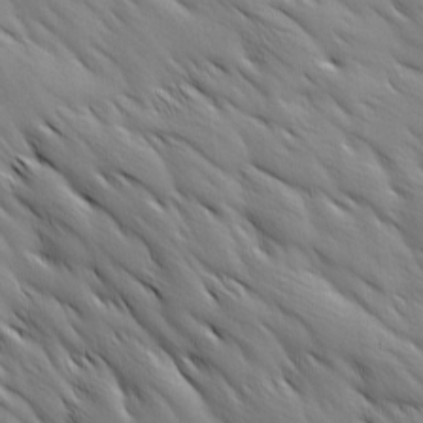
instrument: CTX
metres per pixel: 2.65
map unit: Ave
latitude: 12.4223
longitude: -106.1200
